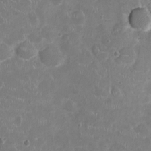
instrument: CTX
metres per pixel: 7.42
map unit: Ht
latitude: -4.4818
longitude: -15.8395
